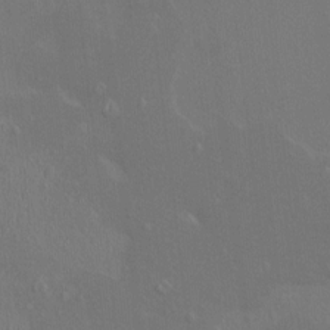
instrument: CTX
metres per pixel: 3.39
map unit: HNhu
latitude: 5.5371
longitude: 4.3306
